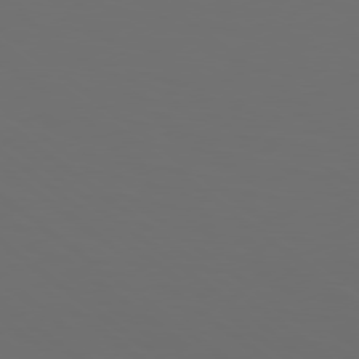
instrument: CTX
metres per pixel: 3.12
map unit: Hpe
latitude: 78.5546
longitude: -175.5182
